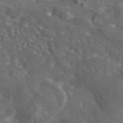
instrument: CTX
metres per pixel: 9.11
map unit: eAb
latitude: 43.9150
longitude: 111.3320
